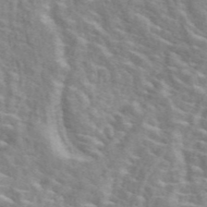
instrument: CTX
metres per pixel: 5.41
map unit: ANa
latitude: 46.1578
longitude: 28.9542
